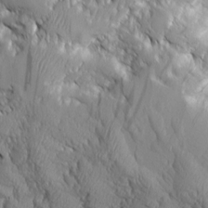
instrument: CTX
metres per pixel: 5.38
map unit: Aa
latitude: 8.8569
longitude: -129.3482
